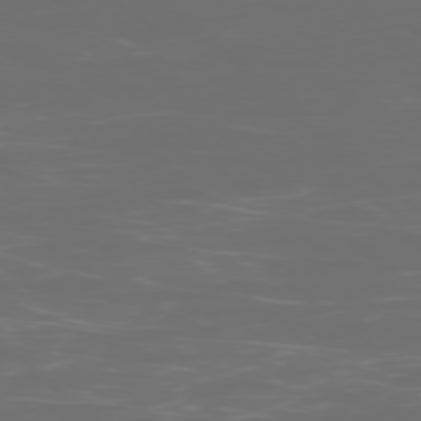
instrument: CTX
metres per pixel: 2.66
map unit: Ap
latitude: -77.5210
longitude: -81.2537
